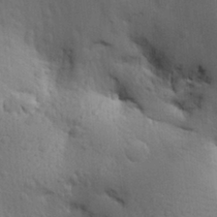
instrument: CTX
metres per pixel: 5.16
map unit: Aa
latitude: 27.0081
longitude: -143.4049
